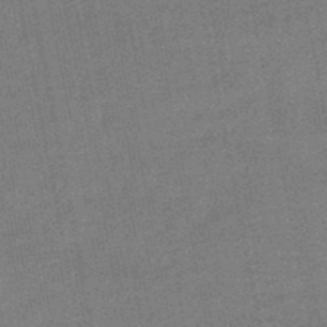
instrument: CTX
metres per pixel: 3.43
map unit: lHb
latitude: -49.2376
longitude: 78.9919
